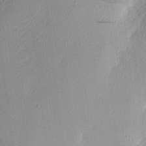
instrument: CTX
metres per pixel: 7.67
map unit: Nhu
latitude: 2.5734
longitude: -76.2522
